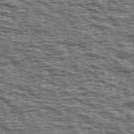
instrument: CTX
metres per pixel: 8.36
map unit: Ave
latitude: 38.7624
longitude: -112.8380
